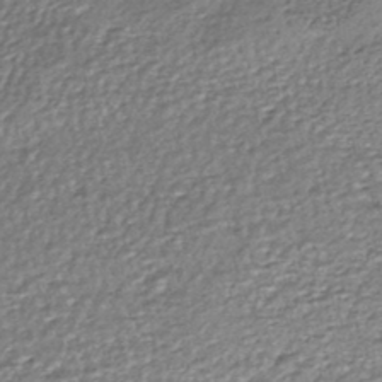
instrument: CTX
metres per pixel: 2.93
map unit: HNhu
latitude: -45.5966
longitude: 105.7666
